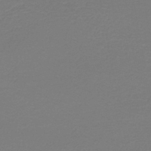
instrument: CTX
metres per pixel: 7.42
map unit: HNb
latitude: -46.0283
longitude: 53.8611
